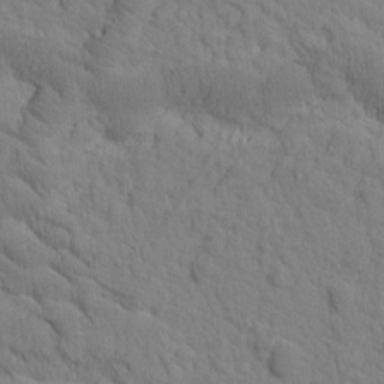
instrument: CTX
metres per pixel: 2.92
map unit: Htu
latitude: -1.9367
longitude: 172.3495
